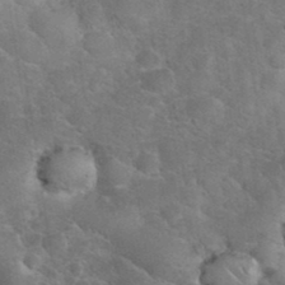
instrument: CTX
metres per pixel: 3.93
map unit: eHh
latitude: 36.4223
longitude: -65.2915
